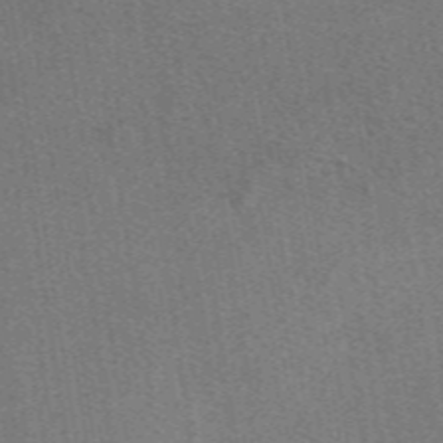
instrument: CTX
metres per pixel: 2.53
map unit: eAb
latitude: 48.5735
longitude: 115.1431
